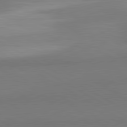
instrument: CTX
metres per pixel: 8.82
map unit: lApd
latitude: 81.2348
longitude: 159.6910
